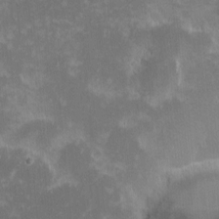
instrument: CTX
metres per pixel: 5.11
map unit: eHh
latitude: -1.4833
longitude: -85.4615
